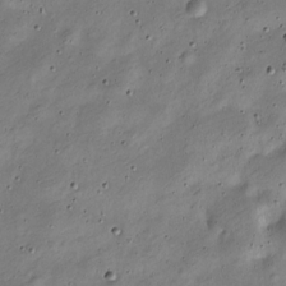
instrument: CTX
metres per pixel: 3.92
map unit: Nve
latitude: -24.6707
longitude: 107.0487
